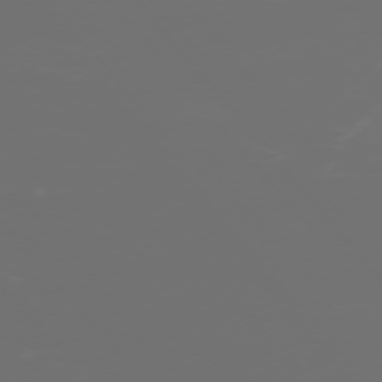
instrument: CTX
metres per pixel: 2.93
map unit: Ap
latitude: -76.0283
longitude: -74.1578
